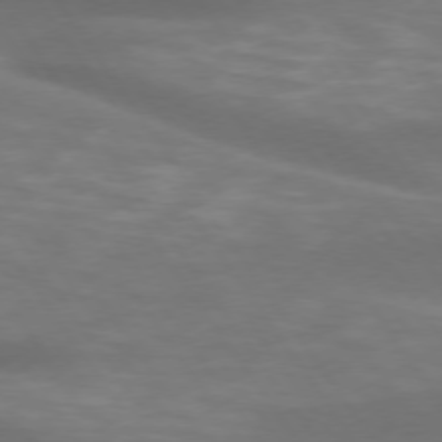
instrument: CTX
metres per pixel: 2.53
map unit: lApd
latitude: 74.4412
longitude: -54.2333
